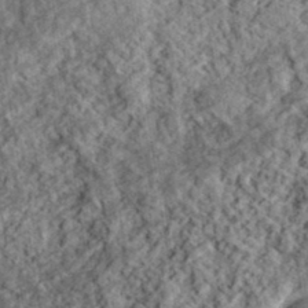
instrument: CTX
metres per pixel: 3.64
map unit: eHh
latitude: 37.3482
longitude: -81.4426
